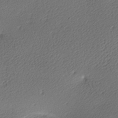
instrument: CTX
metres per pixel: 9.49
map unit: lAa
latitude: -9.7100
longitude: -127.2348
